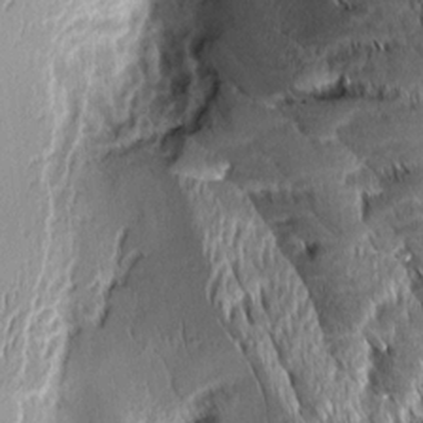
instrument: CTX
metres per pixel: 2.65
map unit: Aa
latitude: 8.6491
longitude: -132.1011
